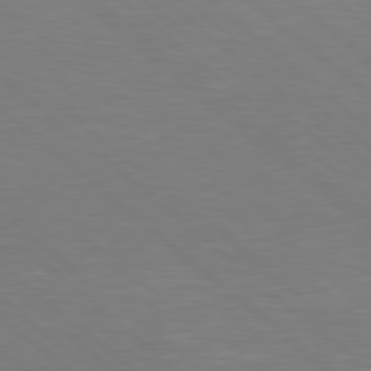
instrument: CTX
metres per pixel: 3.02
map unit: Hpe
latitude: 78.3090
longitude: -125.5938
